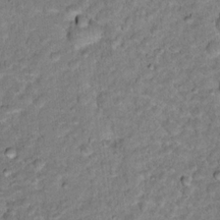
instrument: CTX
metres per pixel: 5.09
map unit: Hto
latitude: 16.6113
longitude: -35.8961
